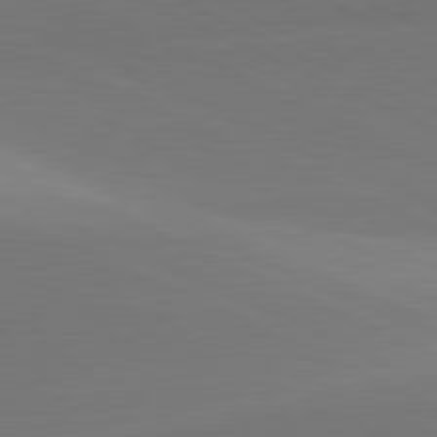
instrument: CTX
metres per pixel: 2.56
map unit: lApd
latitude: 81.7261
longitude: 145.1431
